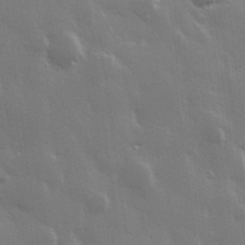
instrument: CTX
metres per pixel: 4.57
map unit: Hve
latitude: 28.6112
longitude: 148.2929
